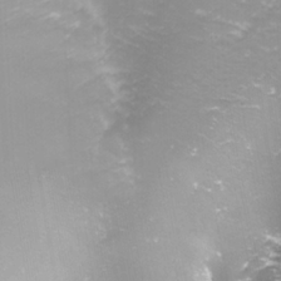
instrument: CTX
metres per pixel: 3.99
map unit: Nhu
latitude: -9.5966
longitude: -78.8569
